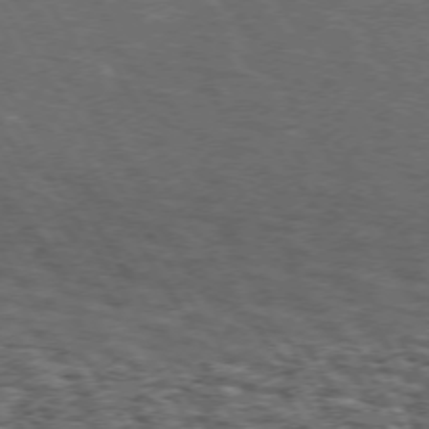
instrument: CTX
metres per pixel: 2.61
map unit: Hpe
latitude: 72.4223
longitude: -124.8946
